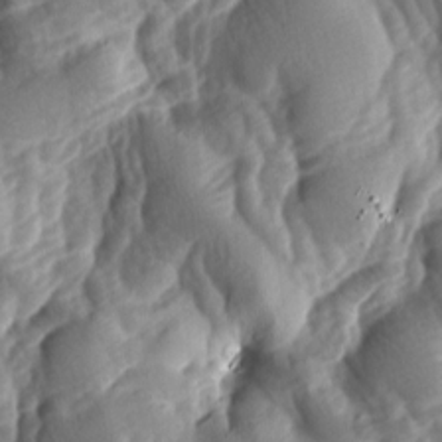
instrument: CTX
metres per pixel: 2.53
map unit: lAa
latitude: -8.3306
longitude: -126.2145
